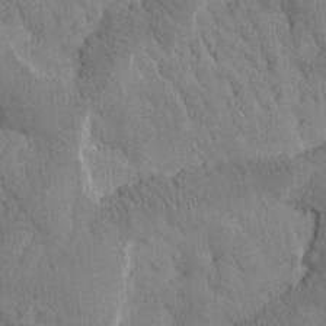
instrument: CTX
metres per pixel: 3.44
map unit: Htu
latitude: -1.2187
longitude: 174.3873
